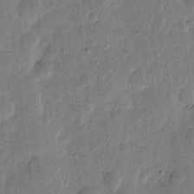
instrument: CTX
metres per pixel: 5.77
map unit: eHh
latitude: 5.4237
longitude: -71.0836
